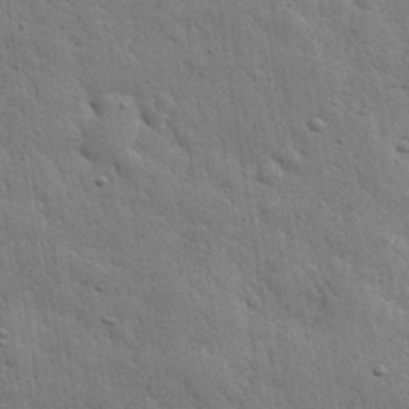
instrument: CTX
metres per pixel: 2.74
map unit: eHh
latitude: 31.8962
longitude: -78.8758
